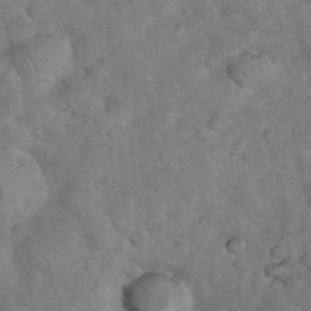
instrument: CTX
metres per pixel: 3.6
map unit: eHh
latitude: 36.6680
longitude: -64.8947
